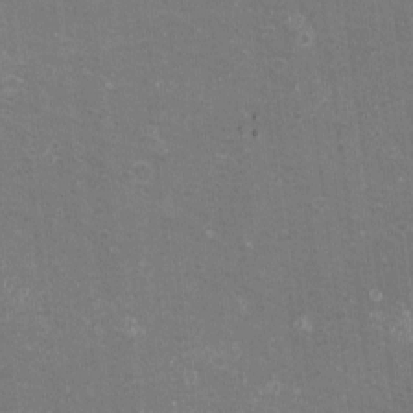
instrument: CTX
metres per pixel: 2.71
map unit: eHh
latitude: -11.6533
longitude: -62.4412
